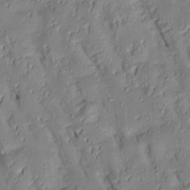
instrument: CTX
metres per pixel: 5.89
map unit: Htu
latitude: 1.1970
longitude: 148.8597
